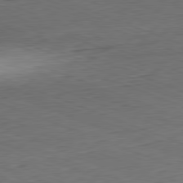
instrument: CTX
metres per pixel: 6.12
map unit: Hpe
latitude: -82.1984
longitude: 15.1431
